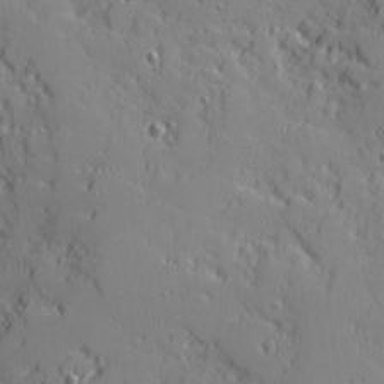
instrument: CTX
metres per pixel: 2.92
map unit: Ave
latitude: 11.4238
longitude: -101.3293
